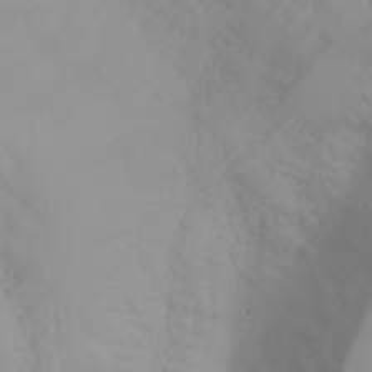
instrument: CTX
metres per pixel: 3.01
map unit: Aa
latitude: -3.7666
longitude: -70.8947
